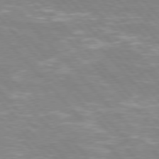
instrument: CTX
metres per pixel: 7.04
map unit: Hpe
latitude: 76.5734
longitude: -151.0269
